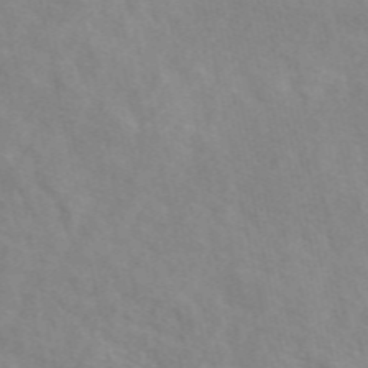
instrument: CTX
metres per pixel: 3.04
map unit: eAb
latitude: 49.2159
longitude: 119.4454
